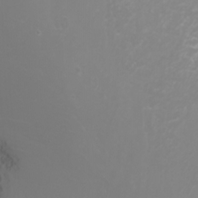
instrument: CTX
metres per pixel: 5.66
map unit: Nhu
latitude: -4.9730
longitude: -74.4223
